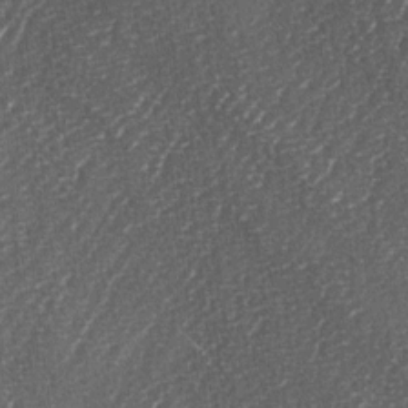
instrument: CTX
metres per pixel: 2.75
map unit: lAa
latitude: -5.1809
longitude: -127.2348
